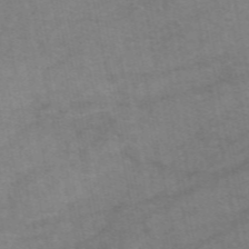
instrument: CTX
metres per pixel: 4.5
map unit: eAb
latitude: 48.8002
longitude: 103.5399
